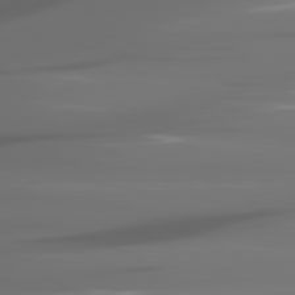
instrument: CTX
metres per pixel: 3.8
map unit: lApd
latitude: 81.0458
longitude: -141.1592
